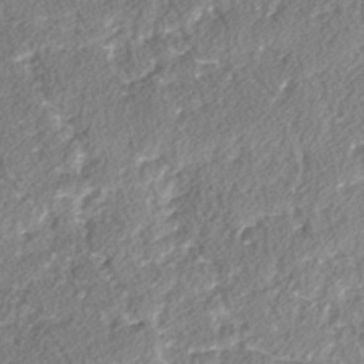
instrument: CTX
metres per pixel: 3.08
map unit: lAvf
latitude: -3.3887
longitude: -108.4601
